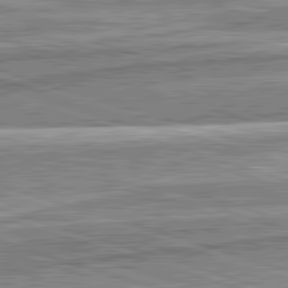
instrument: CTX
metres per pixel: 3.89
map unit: lApd
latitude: 82.5923
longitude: 166.9542
